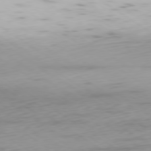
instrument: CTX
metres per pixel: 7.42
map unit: Ap
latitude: -79.7855
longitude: -58.1011
